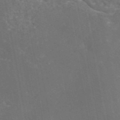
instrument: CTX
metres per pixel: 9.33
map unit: eAb
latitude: 46.4790
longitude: 115.2943
